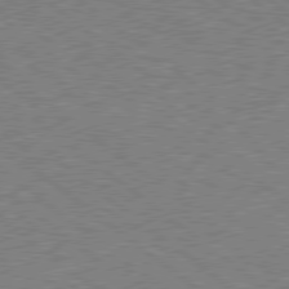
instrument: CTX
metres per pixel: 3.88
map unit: Hpe
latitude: 78.6680
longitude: -170.9514
